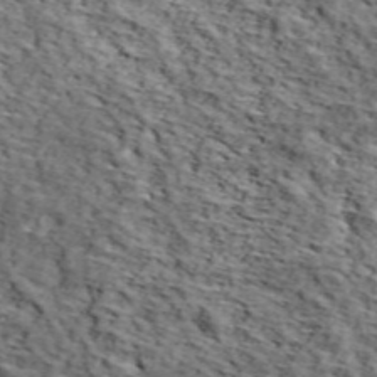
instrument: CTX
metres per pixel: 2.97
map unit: lHvf
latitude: 38.4412
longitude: -87.0080
